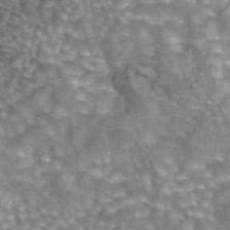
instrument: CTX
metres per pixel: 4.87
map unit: eAb
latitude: 44.5546
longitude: 105.2943
